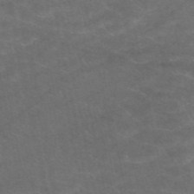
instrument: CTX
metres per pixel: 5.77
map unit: eAb
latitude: 48.6679
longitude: 118.5007
